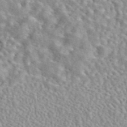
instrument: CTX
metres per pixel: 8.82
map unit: eAb
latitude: 44.1766
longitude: 112.3117
